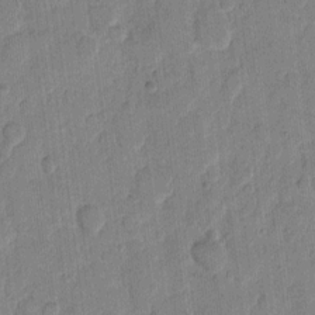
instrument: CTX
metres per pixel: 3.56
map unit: eHh
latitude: 10.4412
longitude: -65.5371
